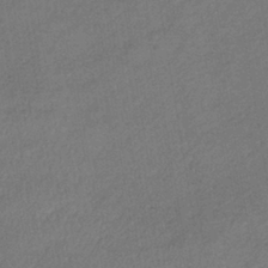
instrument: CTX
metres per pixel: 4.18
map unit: lHb
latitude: -39.5588
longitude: 72.8786
